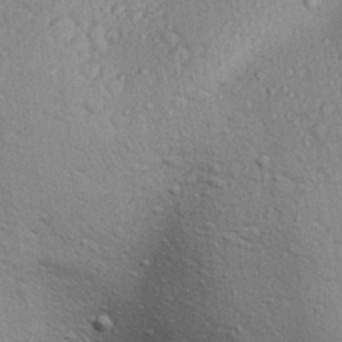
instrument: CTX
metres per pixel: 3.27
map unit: Aa
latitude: 31.2348
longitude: -144.5357
